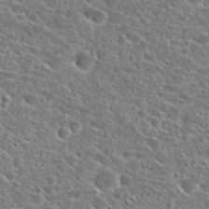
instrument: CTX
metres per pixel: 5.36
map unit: Hto
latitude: 25.0458
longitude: -47.0270
